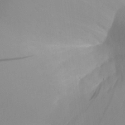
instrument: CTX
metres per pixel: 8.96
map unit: Aa
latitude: 30.4790
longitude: -140.9513
